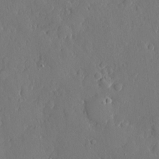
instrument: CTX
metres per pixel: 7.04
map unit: eHh
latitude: 4.7813
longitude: -75.1025
